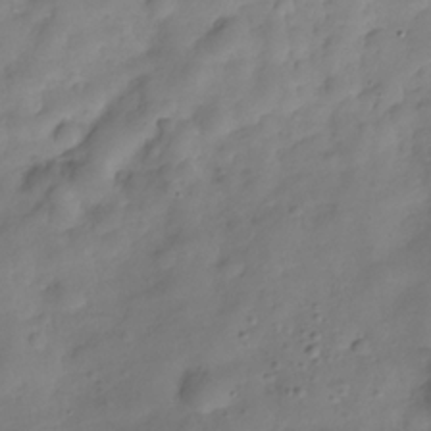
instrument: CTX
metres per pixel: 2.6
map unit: Hve
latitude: -29.4266
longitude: 94.6140
